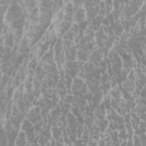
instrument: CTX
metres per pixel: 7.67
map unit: Htu
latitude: -5.8989
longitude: -72.8947
